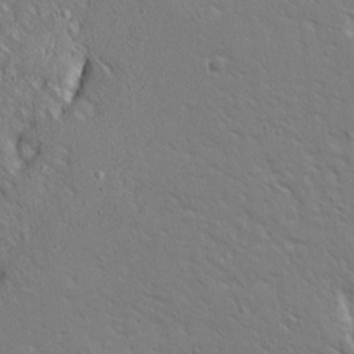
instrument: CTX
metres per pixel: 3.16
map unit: Ave
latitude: 14.4034
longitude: -139.5182
